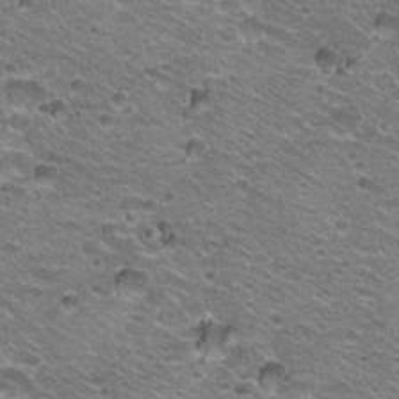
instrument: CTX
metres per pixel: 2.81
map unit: Hto
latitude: 21.2726
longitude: -32.8191
